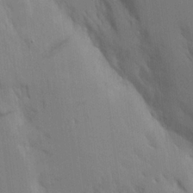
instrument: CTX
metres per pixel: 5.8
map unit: Aa
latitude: 16.1578
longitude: -148.7813
